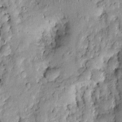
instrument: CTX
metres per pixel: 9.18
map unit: Htu
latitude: -0.0661
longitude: 149.6155
